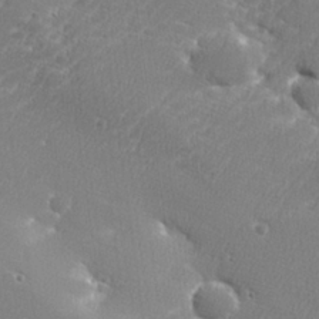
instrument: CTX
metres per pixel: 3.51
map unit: lHvf
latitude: 24.8191
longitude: 141.2376
